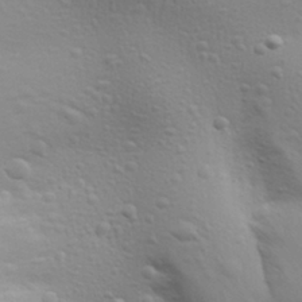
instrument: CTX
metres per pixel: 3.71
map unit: Aa
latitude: 29.6127
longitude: -139.5938
